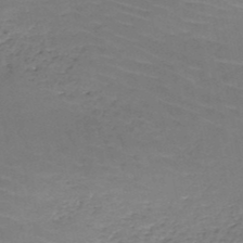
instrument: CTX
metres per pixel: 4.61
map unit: HNb
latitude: -50.0283
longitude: -52.8380
